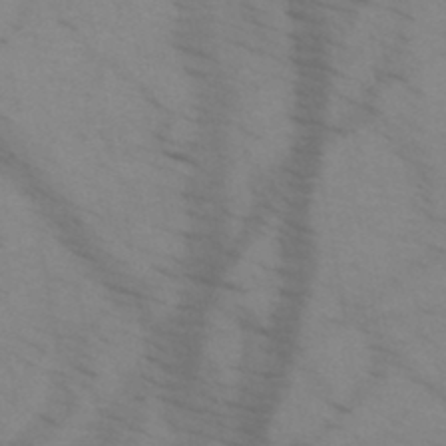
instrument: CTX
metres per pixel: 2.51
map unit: HNb
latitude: -45.6722
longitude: -41.0269
